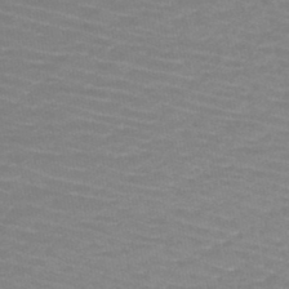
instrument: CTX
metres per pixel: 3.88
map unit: HNb
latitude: -46.7085
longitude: -43.7639
